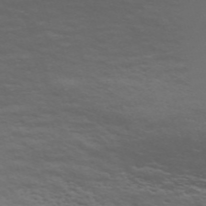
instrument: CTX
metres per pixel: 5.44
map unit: Nve
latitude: -59.0864
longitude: 56.1983
